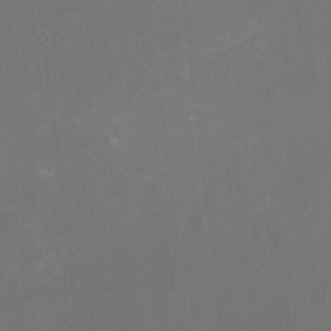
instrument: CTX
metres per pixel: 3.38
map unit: HNhu
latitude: -2.7841
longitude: -3.7638
